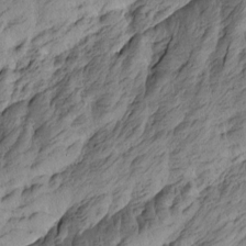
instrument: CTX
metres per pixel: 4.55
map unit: Htu
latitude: -4.8219
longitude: -176.3845
